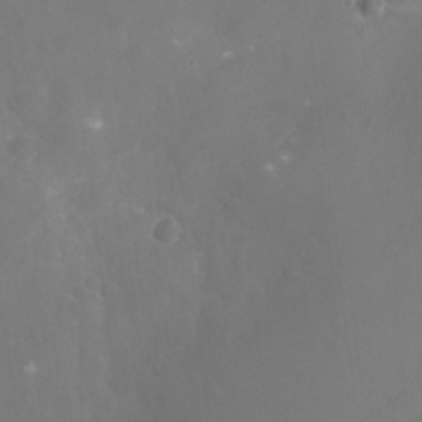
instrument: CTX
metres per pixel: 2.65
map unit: Nhu
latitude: -16.4440
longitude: -56.3656
